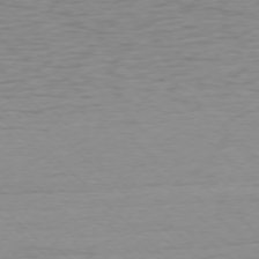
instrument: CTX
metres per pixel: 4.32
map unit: Ap
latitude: -75.7100
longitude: -77.9717
